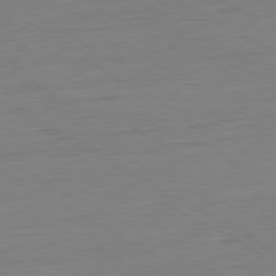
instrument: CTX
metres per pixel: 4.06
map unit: Ap
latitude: -80.5007
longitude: -78.7624
